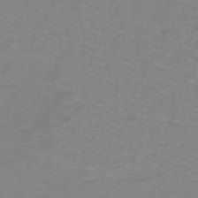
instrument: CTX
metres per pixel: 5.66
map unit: lHb
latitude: -41.7289
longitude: 56.1795
